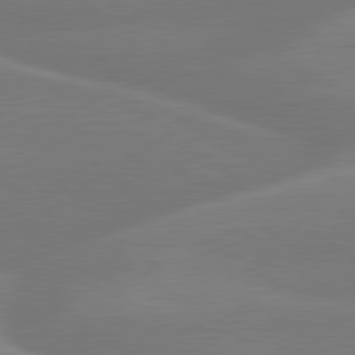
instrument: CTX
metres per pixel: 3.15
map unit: lApd
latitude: 79.7261
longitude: -148.8380
